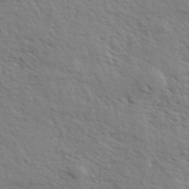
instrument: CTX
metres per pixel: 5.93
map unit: eHh
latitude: 36.4790
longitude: -139.2348
